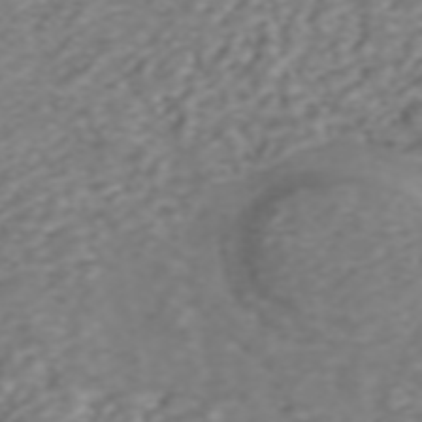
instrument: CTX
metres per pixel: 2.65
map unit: ANa
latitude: 45.7449
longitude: 22.0661
